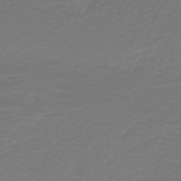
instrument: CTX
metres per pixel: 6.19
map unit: eHh
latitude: -43.3698
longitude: -33.2726
